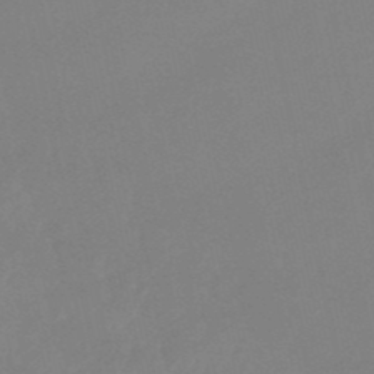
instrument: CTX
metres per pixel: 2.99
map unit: lHb
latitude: -49.5399
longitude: 81.1242
